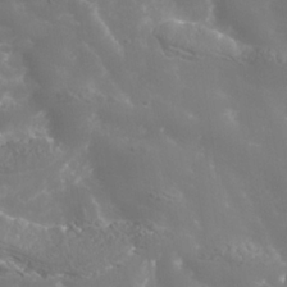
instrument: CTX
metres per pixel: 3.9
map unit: Nhe
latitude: -36.6896
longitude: -90.9514
